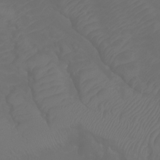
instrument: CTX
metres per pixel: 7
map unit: Ht
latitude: -3.2186
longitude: -61.5938
